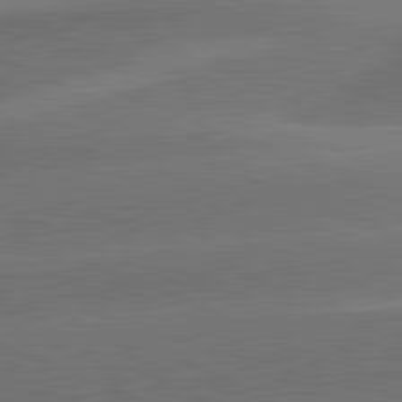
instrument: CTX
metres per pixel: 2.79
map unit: lApd
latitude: 82.2144
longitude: -155.4048
